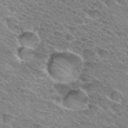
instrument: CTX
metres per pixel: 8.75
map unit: Hto
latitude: 31.9906
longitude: -45.9339
